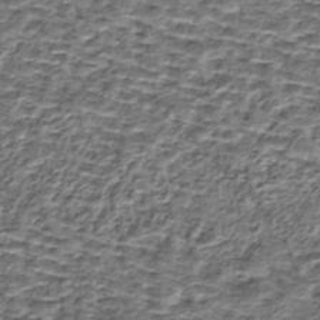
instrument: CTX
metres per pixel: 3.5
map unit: eHh
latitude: -42.5951
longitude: 116.8219
